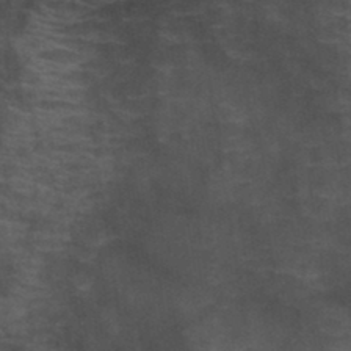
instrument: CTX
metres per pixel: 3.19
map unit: HNb
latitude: -45.8422
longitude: -45.6505
